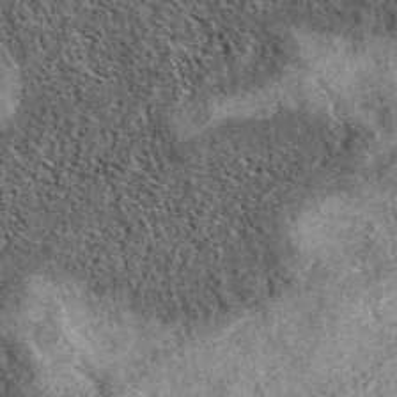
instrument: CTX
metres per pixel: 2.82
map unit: eAb
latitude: 37.2159
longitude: 110.6330
